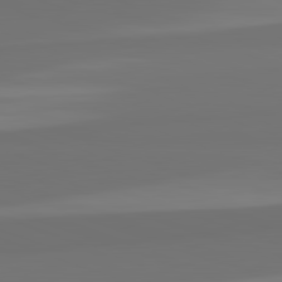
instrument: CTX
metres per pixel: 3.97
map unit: lApd
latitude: 82.4412
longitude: 159.1431
